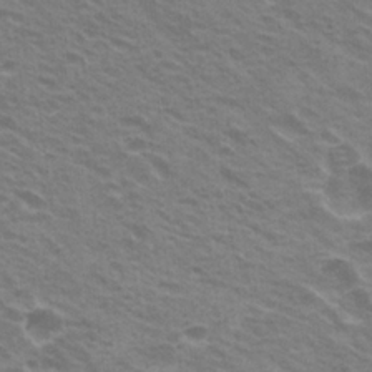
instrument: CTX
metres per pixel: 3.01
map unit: Hto
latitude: 22.1956
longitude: -31.2726
